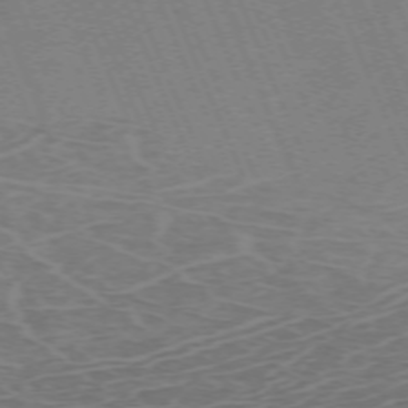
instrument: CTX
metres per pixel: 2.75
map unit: Hpe
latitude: -71.0487
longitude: 12.0472
